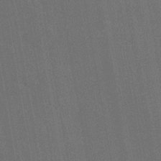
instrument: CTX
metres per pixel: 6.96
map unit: Ht
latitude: -10.6141
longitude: -22.1011
